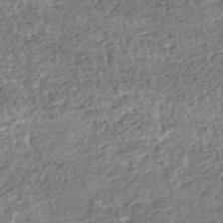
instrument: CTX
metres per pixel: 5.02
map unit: HNhu
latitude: -48.4629
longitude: 102.9920
